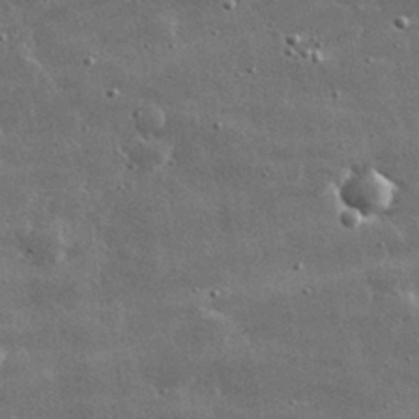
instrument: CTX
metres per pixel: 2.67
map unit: lHvf
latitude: 32.4412
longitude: -90.7246
